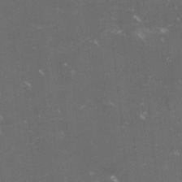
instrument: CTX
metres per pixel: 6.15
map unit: lHvf
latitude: -15.2565
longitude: -101.4615
